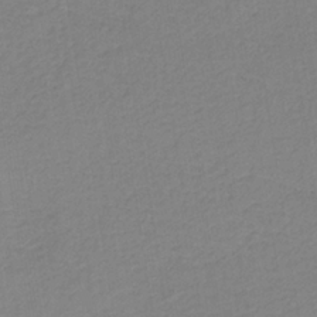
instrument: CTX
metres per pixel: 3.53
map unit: lHb
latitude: -35.7478
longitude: 72.1417
